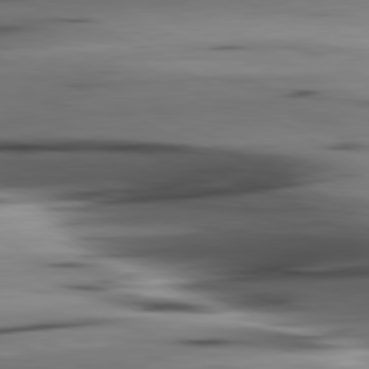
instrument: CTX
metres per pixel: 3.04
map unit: lApd
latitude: 80.5924
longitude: -122.4979
